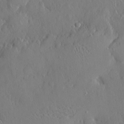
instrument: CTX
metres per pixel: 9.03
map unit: eHh
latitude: 4.3845
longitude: -75.1592
